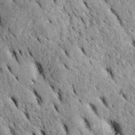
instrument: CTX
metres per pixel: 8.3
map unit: Htu
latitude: -2.4818
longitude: 151.7099
